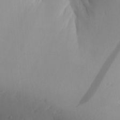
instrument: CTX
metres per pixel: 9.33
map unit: Aa
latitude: 32.4412
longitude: -144.0255
